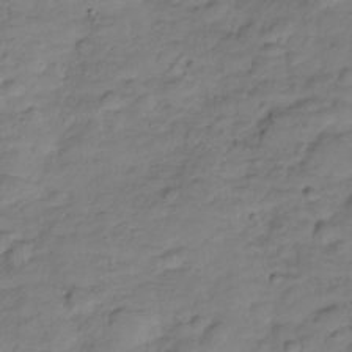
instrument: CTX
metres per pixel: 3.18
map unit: Hve
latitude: -28.5385
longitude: 94.3117
